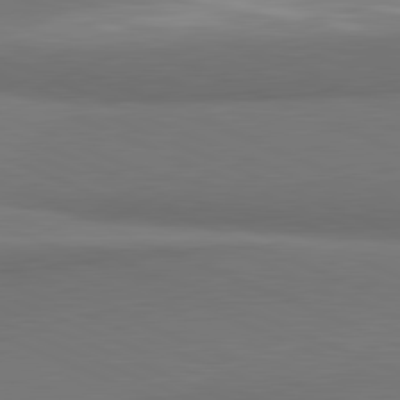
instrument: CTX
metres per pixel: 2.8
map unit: lApd
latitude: 81.7827
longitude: 163.4265
